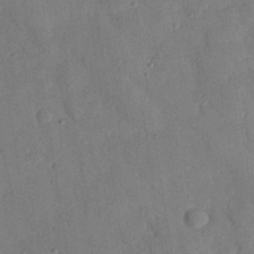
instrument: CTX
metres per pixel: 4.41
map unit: eHh
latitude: 26.1767
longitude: -76.8947
